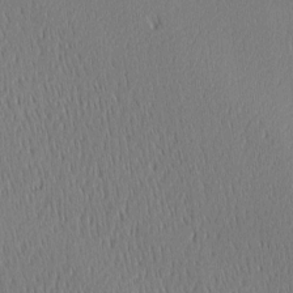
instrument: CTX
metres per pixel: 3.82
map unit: Ave
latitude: 2.4034
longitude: -114.8380
